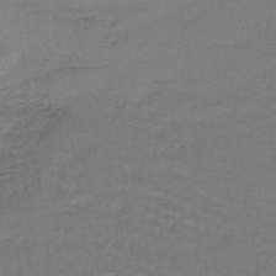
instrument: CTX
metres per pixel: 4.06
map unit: lHb
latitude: -42.0661
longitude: 58.1227
